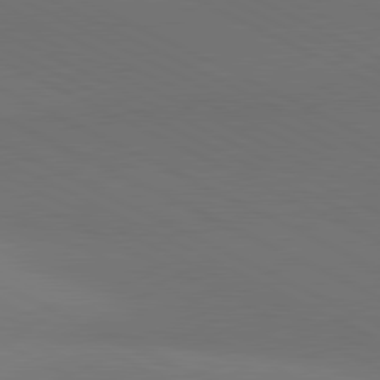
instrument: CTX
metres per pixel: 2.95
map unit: lApd
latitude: 81.0458
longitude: 138.1795
